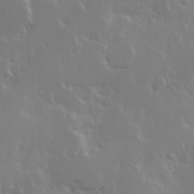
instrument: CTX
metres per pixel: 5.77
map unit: Hve
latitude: 23.6694
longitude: 145.5966
